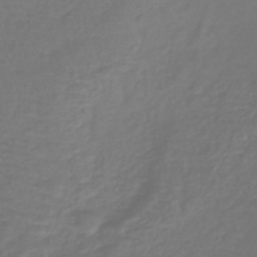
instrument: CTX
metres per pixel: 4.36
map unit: lHb
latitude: -43.1620
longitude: 65.1431
